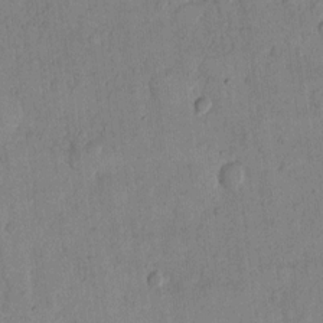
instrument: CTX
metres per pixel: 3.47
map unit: Hto
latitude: 8.4223
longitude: -58.2712
